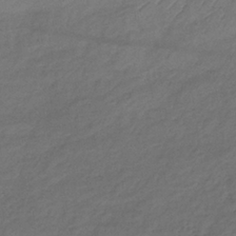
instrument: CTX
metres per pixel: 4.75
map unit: lHb
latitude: -36.2739
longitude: 71.5966
